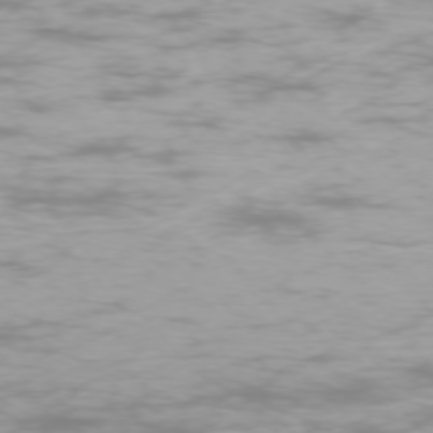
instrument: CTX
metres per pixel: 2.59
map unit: Ap
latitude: -74.9920
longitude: -76.6490
